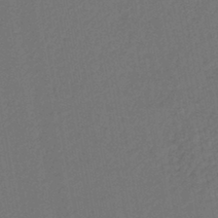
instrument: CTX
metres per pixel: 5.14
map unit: lHb
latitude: -43.5210
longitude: 68.3684
